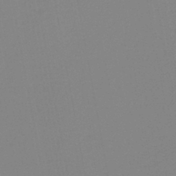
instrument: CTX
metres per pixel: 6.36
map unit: lHb
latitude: -44.9164
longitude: 56.4629
